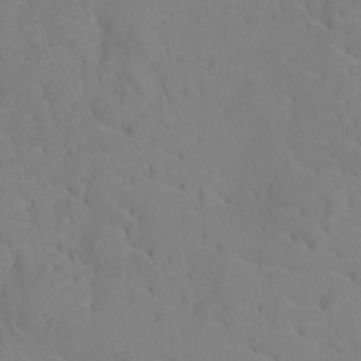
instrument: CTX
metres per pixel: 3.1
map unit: Ht
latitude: -10.0661
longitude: -23.2726
